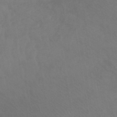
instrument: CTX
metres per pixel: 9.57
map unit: lHb
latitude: -45.6344
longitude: 66.7652
